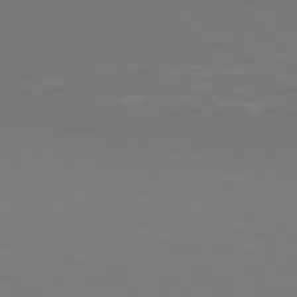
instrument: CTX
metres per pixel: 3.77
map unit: Hpe
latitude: 73.1781
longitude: -123.0647
